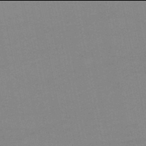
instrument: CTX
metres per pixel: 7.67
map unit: lHb
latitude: -46.0094
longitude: 58.5762
